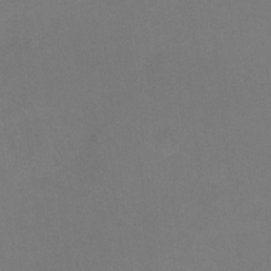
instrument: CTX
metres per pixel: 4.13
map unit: Hto
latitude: -3.8989
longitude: -36.0444
